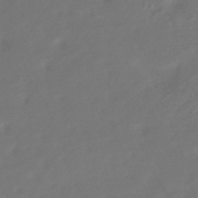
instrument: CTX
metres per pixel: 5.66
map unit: HNhu
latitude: -43.3509
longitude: 92.1417
